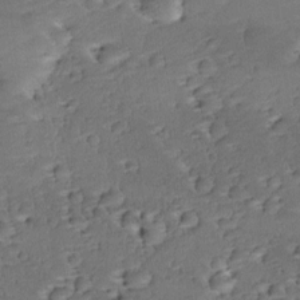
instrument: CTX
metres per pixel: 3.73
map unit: lAa
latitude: -10.8597
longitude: -124.9324
